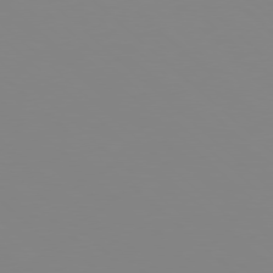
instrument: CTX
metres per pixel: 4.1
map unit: Hpe
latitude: 77.6694
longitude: -133.0081
